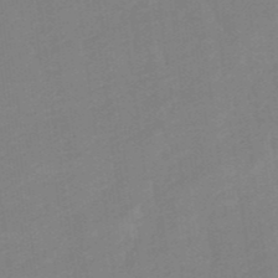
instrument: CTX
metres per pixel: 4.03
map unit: lHb
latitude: -49.6533
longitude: 81.3132
